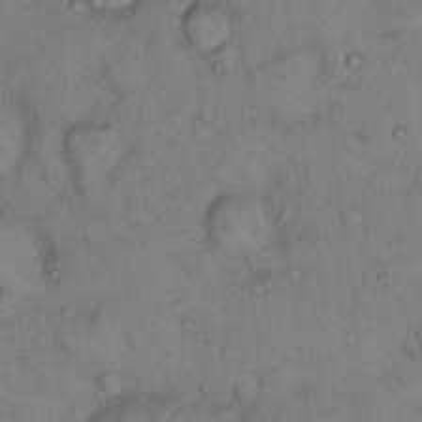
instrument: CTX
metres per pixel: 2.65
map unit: eHh
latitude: 15.1593
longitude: -64.0633
